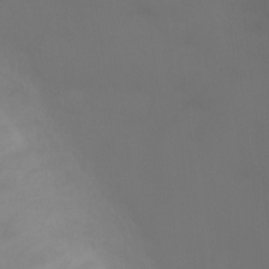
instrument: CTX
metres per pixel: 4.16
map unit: Ht
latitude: -1.6722
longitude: -20.6491
